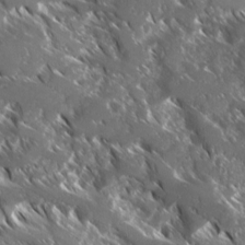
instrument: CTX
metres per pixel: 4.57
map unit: Ave
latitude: 17.0270
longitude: -130.1578
